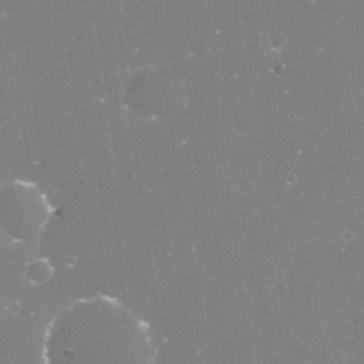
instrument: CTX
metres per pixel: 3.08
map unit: Nve
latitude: -17.3510
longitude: -59.2915
